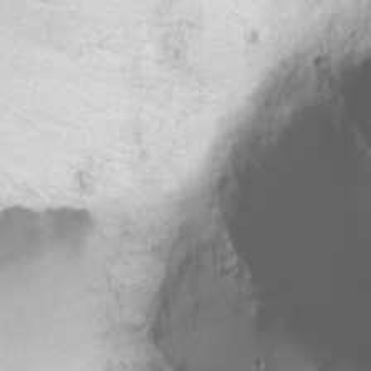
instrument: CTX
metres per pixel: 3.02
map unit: Nhu
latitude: -8.5385
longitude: -72.8380
